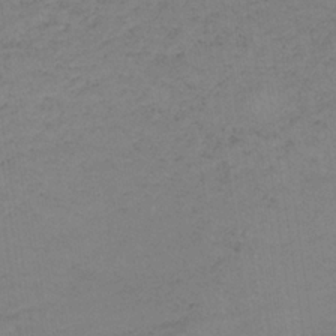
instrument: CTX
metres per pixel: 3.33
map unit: lHb
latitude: -34.2362
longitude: 69.0486
